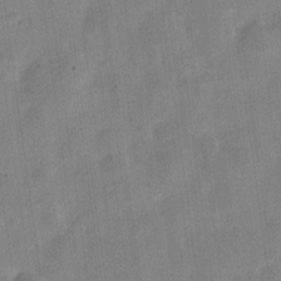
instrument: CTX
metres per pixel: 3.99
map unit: Nve
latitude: -24.0850
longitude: 106.5007
